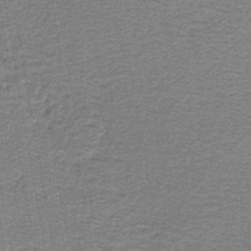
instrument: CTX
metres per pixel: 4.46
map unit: lHb
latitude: -43.7855
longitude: 62.3495
